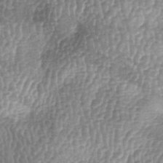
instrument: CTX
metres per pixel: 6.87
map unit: lAa
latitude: -6.4818
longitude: -128.1956
